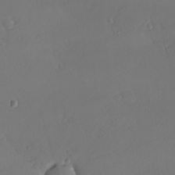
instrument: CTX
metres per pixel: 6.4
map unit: eHh
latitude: -7.9178
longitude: -69.8205
